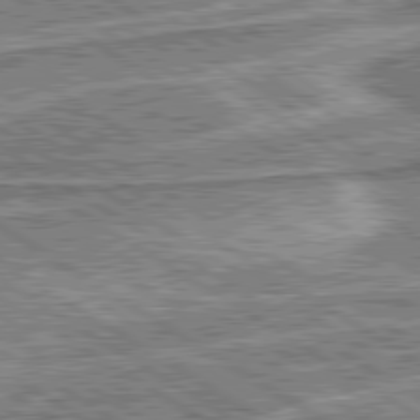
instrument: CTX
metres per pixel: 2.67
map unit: lApd
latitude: 80.2711
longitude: 172.9353
